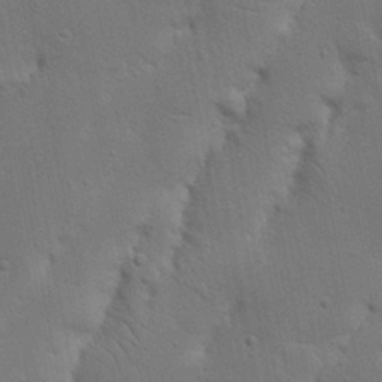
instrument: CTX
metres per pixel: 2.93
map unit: Nhu
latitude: 18.9136
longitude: -75.2348
